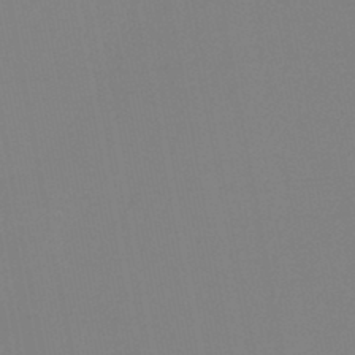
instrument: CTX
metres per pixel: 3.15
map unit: HNb
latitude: -45.7100
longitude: 55.7856
